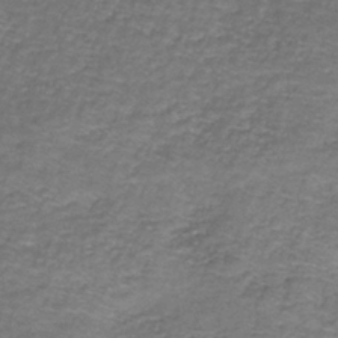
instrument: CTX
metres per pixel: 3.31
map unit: HNb
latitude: -37.3131
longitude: 50.8408
